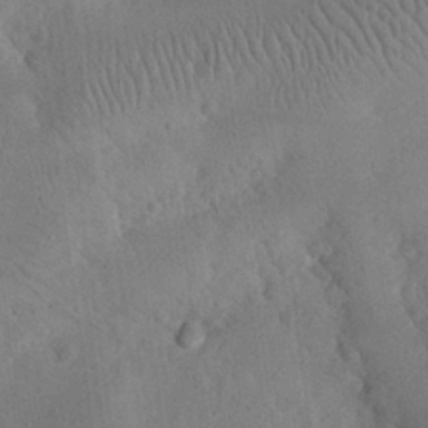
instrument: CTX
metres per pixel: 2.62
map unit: eHh
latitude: 24.2144
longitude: -67.3103
